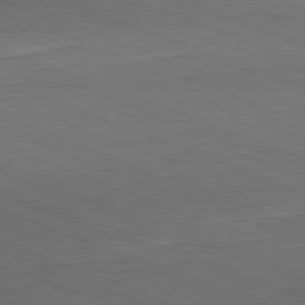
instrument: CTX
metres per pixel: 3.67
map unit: Hpe
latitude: -82.3873
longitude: 15.1431
